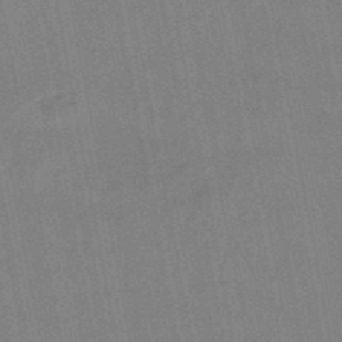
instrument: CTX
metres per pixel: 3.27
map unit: eHb
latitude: -46.9730
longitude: 78.8030
